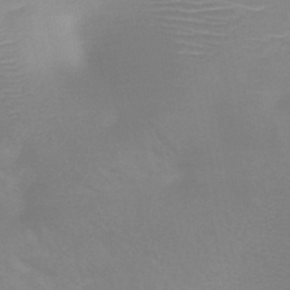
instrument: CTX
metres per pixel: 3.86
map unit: HNb
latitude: -46.3117
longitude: -43.6127
